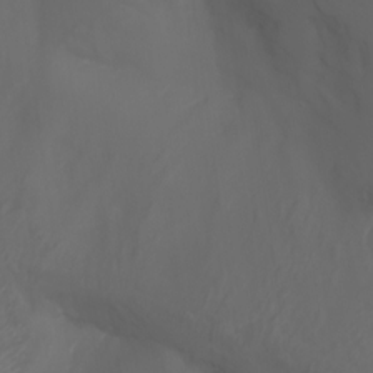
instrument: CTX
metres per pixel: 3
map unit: Nhu
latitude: -7.4832
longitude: -80.5546
